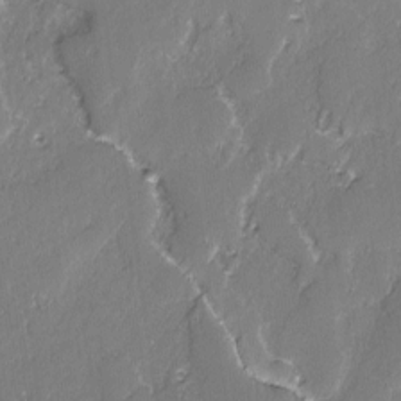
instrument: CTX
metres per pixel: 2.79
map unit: lAvf
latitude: -2.4817
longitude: -107.2726
